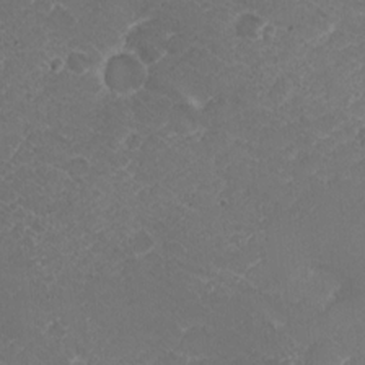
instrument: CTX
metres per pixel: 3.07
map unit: Nhu
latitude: 2.0255
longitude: -15.3860
